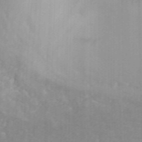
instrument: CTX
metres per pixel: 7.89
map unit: ANa
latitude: 40.5923
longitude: 34.4629
